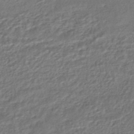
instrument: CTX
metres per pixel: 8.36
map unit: HNhu
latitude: -46.6329
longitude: 102.0472
